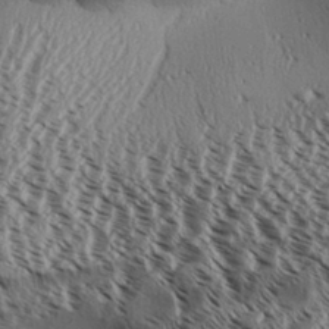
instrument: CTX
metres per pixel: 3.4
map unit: Aa
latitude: 31.4616
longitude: -137.8017
